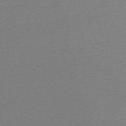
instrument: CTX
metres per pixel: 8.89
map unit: lHb
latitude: -46.7841
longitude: 64.7463
